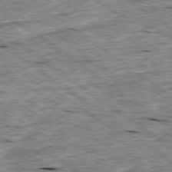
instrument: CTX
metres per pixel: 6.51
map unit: Ap
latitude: -79.0675
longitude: -87.6505
